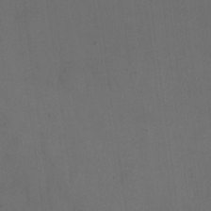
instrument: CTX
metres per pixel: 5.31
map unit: eHh
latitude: 18.8758
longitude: -65.1025
